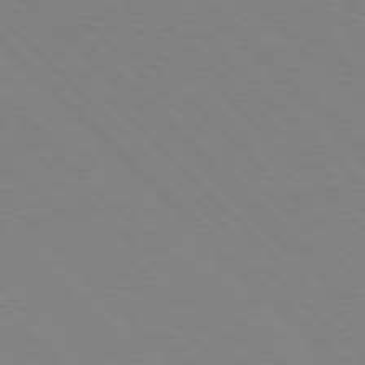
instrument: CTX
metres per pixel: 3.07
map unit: Hpe
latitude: 77.6127
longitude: -125.5560
